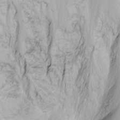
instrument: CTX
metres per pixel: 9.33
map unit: Nhu
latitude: -7.1998
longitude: -65.1781
